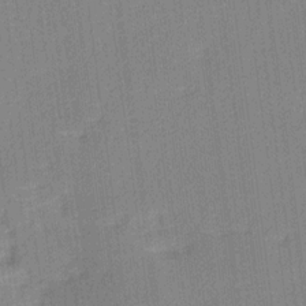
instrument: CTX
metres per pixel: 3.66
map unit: Ave
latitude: 17.2537
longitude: -138.4412
